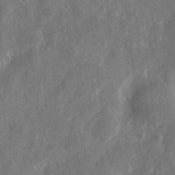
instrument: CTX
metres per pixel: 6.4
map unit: eHh
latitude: 7.6505
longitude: -72.6869
